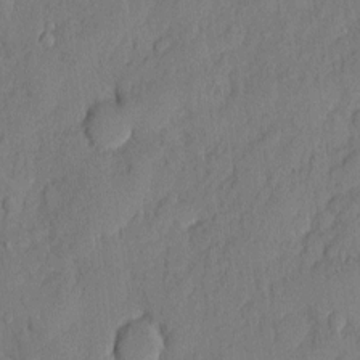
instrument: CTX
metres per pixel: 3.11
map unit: eHh
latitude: 6.2145
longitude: -75.1592
